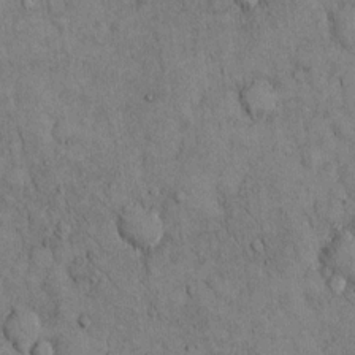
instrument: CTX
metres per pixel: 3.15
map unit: Hto
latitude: 12.3467
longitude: -59.8961
